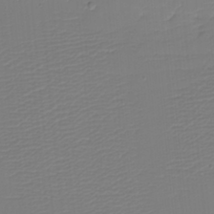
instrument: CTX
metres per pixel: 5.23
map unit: eHh
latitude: -5.6155
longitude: -84.5735
